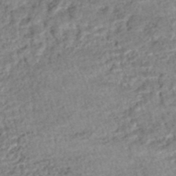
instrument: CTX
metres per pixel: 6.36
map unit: HNhu
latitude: -47.7666
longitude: 102.5385
